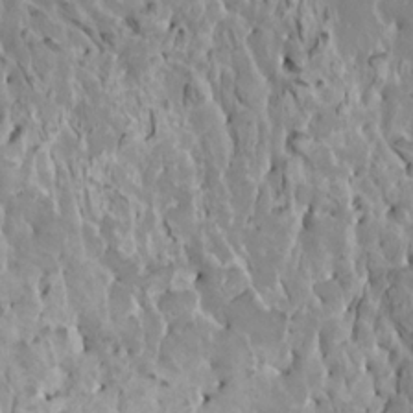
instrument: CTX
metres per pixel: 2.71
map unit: HNhu
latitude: 5.7827
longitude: -1.1214
